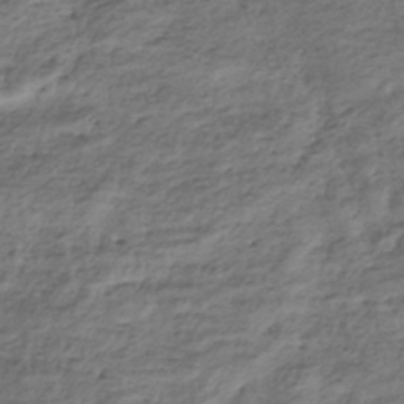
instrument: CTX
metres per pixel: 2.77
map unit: eHh
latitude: -42.3873
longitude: 117.7288
